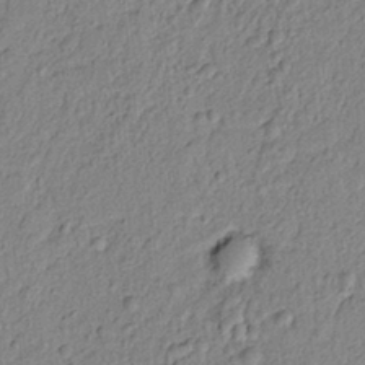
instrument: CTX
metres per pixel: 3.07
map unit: lAvf
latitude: 6.2522
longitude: 165.7289
